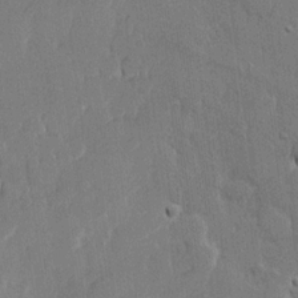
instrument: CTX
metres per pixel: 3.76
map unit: lHvf
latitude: 21.0459
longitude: 146.5196
